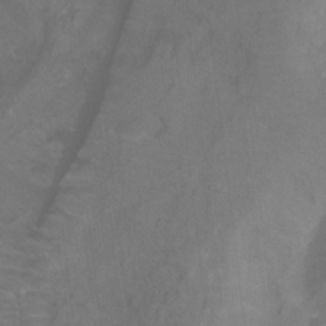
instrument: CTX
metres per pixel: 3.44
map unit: Ht
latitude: -0.2173
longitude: -38.5924
